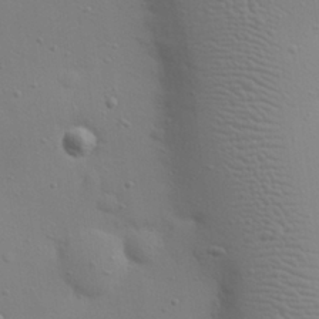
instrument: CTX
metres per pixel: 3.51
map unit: eHh
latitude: 25.0458
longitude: -69.8583
